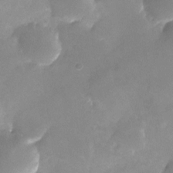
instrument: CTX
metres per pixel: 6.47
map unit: Nhu
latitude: -24.9353
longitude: -70.2333
